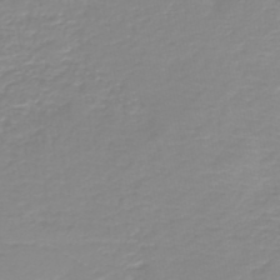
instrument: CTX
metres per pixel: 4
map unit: HNb
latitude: -44.8030
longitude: 53.8422
